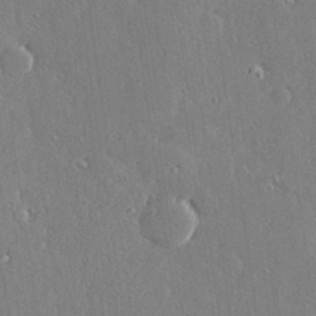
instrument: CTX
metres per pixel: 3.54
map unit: Hve
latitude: 28.7246
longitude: -92.3278
